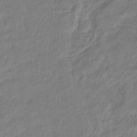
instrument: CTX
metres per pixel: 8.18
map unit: eHb
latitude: -41.1809
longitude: 80.6519
